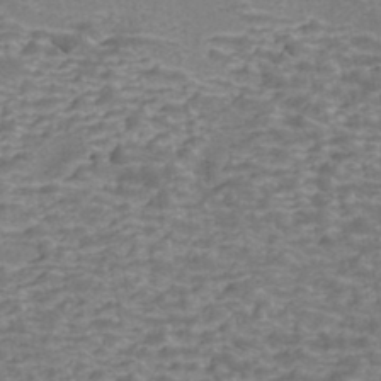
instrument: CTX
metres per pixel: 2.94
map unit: Nhe
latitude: -45.1998
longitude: 152.6518
